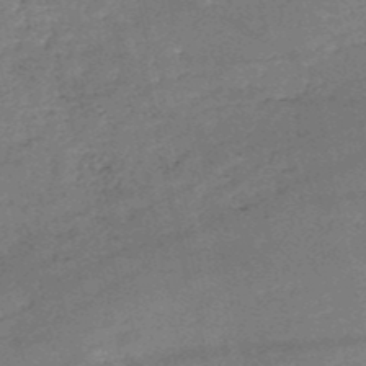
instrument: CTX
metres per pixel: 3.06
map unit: HNb
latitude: -51.7478
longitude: -40.9702
